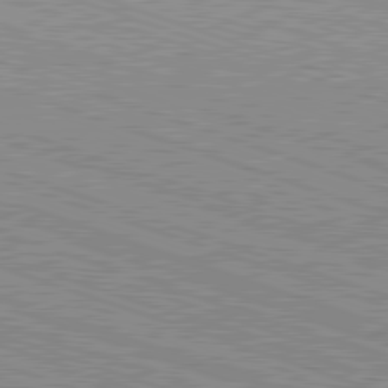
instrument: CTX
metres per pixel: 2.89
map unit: Hpe
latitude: -82.7274
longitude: 8.6329
